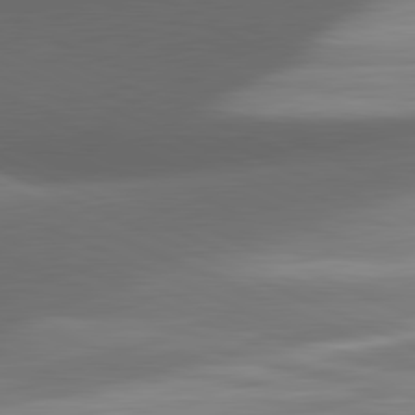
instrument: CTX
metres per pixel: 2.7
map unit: lApd
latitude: 81.5560
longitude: 133.2754
